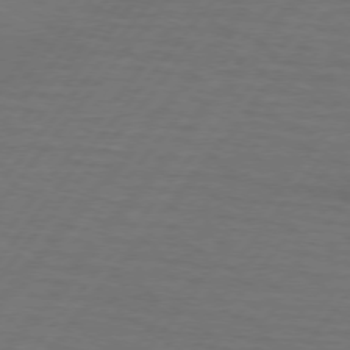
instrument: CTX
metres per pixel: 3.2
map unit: lApd
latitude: 74.6868
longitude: -55.6505
